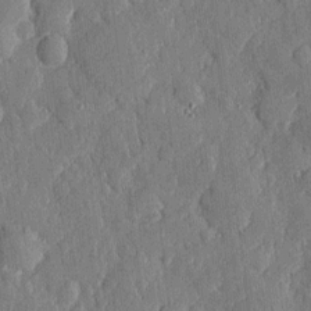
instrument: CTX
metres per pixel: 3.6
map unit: eHh
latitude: 4.1200
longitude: -71.5371
